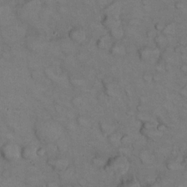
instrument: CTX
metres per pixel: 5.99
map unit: eHh
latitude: 22.5357
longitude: -60.4223
